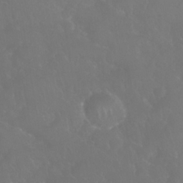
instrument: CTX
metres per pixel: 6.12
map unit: Nhu
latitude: 28.1578
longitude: -65.4615
